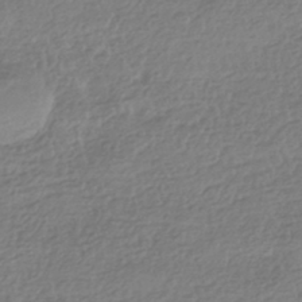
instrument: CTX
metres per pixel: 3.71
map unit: HNhu
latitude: -44.0661
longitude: 97.3321
